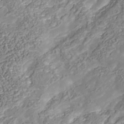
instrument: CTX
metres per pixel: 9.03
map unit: Nhu
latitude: -38.8408
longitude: -85.5371
